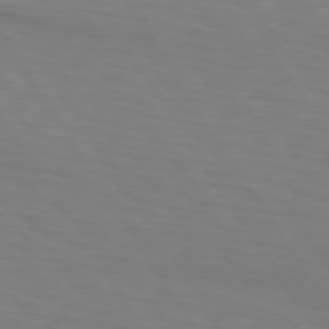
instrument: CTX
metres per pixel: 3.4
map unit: lApd
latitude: 73.4616
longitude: -75.2348
